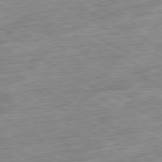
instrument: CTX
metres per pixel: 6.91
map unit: Ap
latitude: -80.9542
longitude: -73.7450
